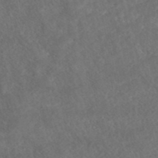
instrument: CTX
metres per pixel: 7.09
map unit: ANa
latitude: 43.4238
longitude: 27.5777
